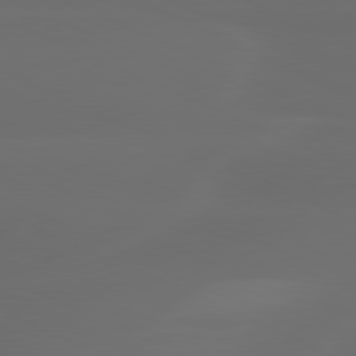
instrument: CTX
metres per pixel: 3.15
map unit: lApd
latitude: 80.1767
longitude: -118.1200
